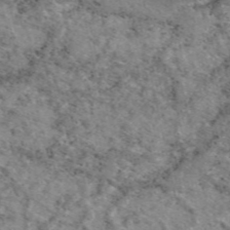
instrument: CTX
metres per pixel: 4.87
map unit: eAb
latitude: 49.2915
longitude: 113.1998
